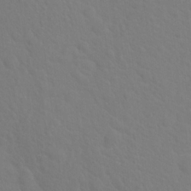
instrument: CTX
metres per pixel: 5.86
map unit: Hto
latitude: 18.6868
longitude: -39.8205
